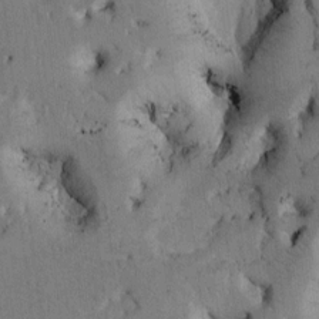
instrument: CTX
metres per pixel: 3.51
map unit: Htu
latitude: -2.8596
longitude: 169.0675
